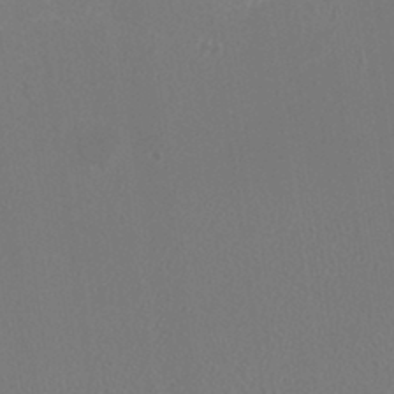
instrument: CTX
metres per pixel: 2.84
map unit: HNhu
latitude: 1.1781
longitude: -0.0444
